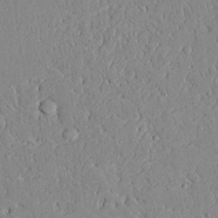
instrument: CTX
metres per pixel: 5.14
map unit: Ave
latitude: 22.5546
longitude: -129.0080
